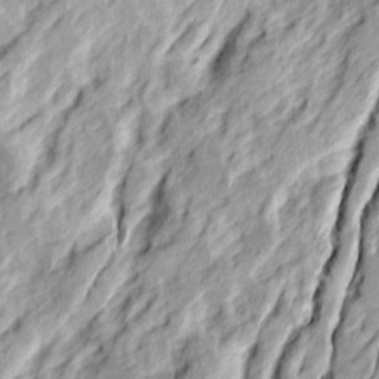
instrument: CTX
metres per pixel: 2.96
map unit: Ave
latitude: 15.6127
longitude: -137.3293
